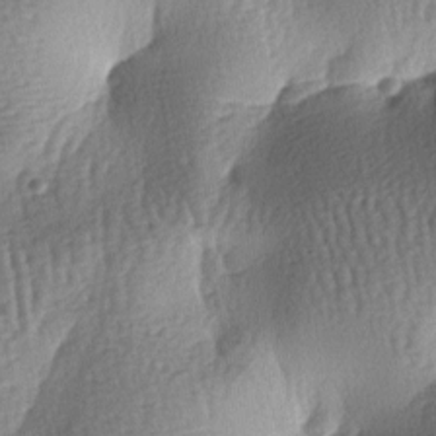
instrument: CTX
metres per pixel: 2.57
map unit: lAa
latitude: -7.1242
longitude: -127.4427
